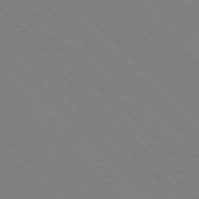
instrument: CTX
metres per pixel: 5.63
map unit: Hpe
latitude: 77.4048
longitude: -126.1389
